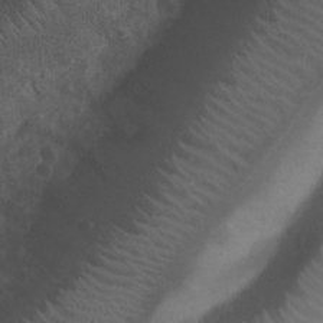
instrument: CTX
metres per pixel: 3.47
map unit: Nhu
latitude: 6.9892
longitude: -22.6112
